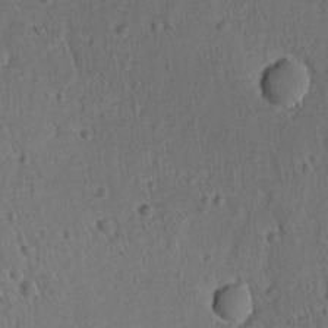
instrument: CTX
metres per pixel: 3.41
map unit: lAvf
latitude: -9.7855
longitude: -120.2334
